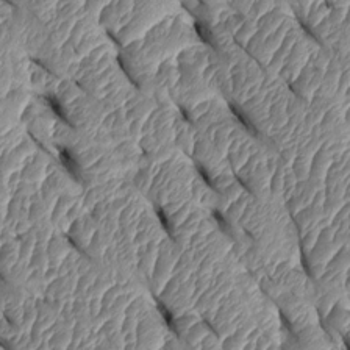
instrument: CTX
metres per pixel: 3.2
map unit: Htu
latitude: 1.8205
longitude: 148.1984
